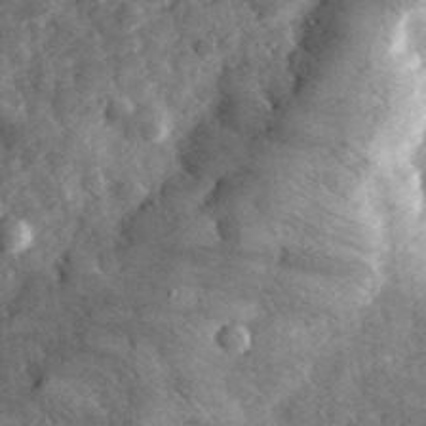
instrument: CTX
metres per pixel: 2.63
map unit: eHh
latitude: 31.4427
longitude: -69.7828
